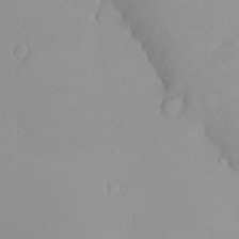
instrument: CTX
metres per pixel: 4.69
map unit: eHh
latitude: -8.1228
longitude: -70.3278
